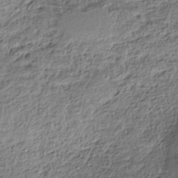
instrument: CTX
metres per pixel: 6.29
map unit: HNhu
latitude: -39.2754
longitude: 107.3699
